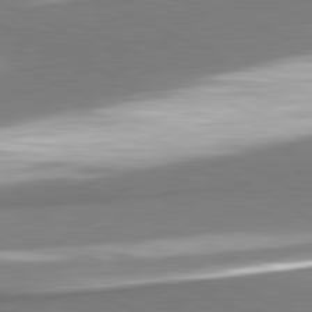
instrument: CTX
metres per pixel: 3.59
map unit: lApd
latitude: 81.5938
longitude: 166.8975
